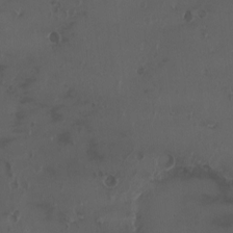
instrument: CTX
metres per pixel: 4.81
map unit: eHh
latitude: -4.0661
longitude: 19.9556
